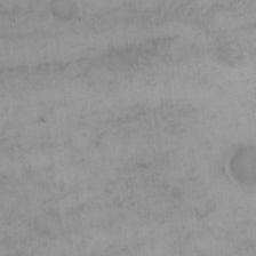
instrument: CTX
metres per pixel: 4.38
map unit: eHh
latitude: 18.4223
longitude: -66.3467
